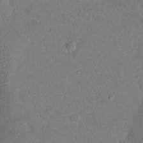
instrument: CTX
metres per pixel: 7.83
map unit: eHh
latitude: 25.4993
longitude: -66.2522
